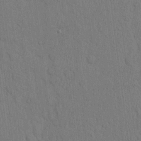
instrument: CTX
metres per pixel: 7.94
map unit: Hto
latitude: 12.2523
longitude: -56.1388
